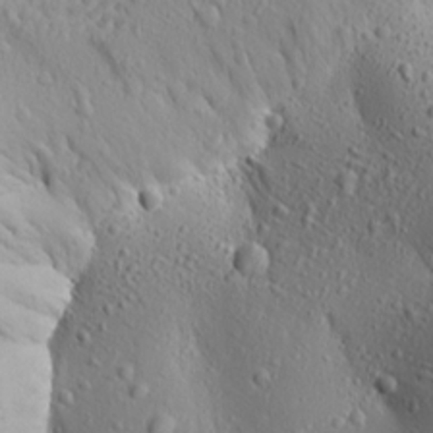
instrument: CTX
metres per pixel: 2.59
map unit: Aa
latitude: 17.2915
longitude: -147.6883
